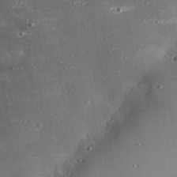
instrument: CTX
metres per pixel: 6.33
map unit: eHh
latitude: 24.1955
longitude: -90.0822
